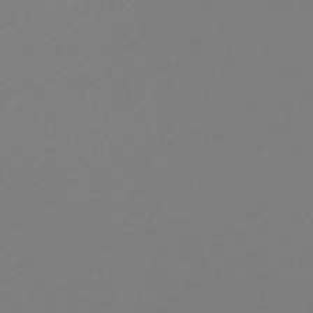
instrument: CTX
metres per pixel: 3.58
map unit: HNb
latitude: -45.6155
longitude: 54.9920
